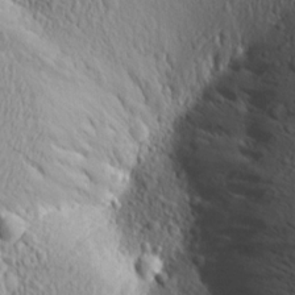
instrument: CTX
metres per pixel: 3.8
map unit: Aa
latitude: 17.9339
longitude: -147.9528
